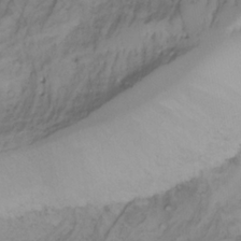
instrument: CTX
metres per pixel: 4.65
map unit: Aa
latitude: -3.5021
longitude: -71.9528
